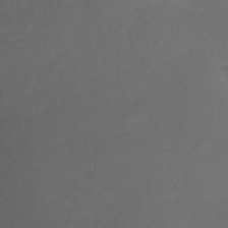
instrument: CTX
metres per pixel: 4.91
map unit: Ht
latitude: -10.2362
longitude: -46.7247
